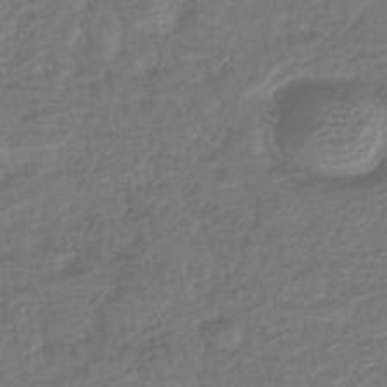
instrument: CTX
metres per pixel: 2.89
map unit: lHb
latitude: -40.8408
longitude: 73.6344
